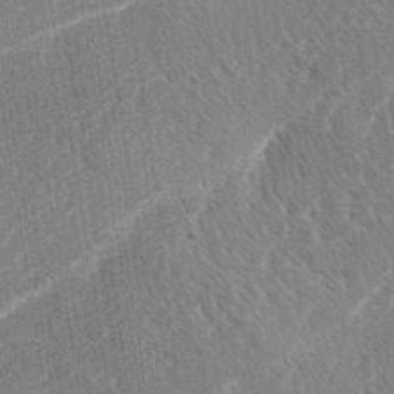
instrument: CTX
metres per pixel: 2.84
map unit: lAa
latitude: -3.1998
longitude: -129.3104
